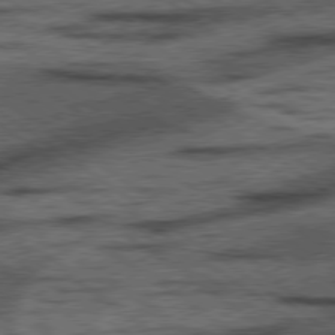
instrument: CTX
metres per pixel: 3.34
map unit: lApd
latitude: 78.1200
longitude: -54.1011
